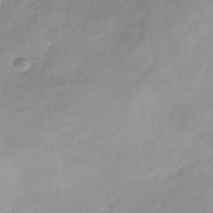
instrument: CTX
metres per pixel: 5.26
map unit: eHb
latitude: -31.9745
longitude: 68.5951
